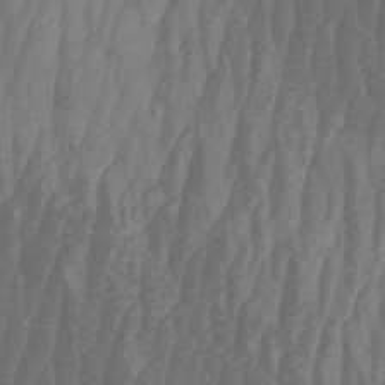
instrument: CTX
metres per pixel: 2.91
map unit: HNhu
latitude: -1.1998
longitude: 13.6722
